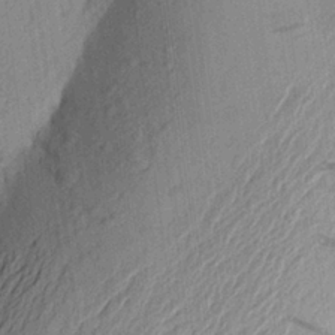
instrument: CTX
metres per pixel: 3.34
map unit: Aa
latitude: 24.6679
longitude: -149.0270
